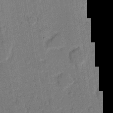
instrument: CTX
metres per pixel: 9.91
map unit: eHh
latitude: 7.6127
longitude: -66.0444
